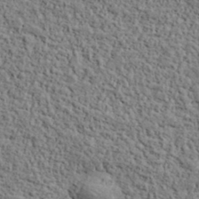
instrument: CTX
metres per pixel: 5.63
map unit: lHvf
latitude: 38.2522
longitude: -90.1956
